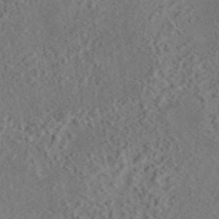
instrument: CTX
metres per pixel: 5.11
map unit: eAb
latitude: 43.3482
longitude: 114.8408
